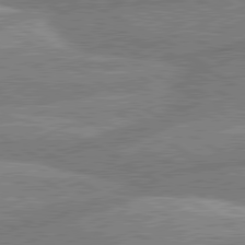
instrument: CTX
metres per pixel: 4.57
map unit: lApd
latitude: 80.4412
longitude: -170.4034
